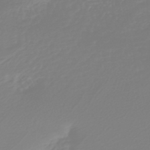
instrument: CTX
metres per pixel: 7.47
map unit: HNb
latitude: -45.6344
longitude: 54.7274
